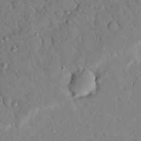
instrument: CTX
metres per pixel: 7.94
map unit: Nhu
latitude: 21.5749
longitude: -77.2348
